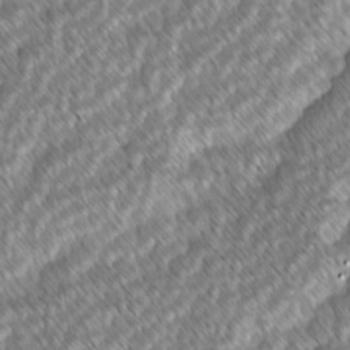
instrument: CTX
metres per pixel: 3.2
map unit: lAvf
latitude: -2.3495
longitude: -114.4412
